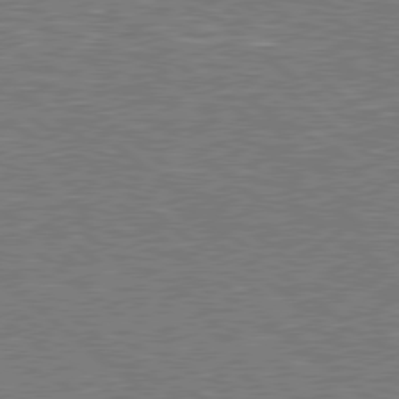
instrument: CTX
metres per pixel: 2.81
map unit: Hpe
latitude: 78.7813
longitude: -170.0255
